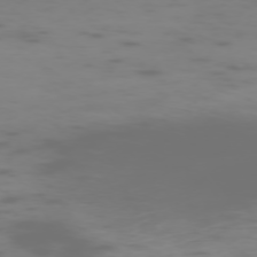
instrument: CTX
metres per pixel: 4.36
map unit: Hpe
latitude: -73.8800
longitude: 6.2739
